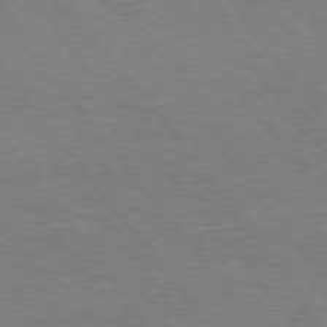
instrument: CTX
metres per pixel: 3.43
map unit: Hpe
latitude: 75.1403
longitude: -151.0647
